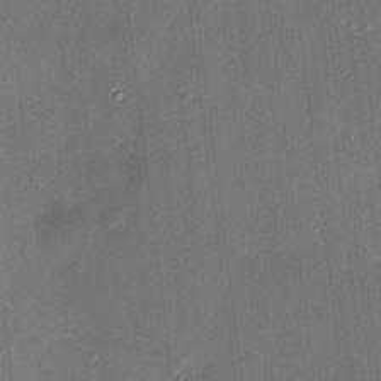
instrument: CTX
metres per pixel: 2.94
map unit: HNhu
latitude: 8.4412
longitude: 8.1795
